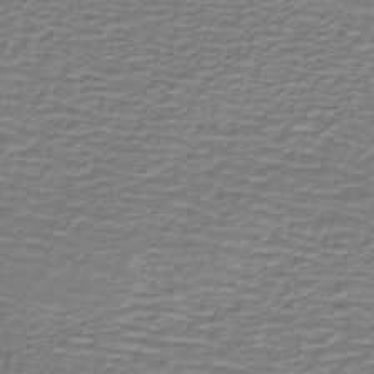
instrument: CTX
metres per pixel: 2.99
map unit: lHb
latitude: -40.5574
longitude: 59.1431
